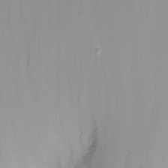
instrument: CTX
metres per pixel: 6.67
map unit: Nhu
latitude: -8.8786
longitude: -79.5749
